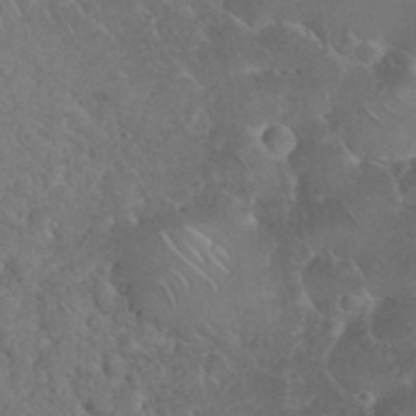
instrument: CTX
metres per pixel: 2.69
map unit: eHh
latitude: 34.9702
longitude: -64.6490
